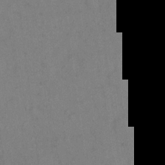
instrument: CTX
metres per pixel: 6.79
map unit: eHh
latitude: 18.4034
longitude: -64.4034
